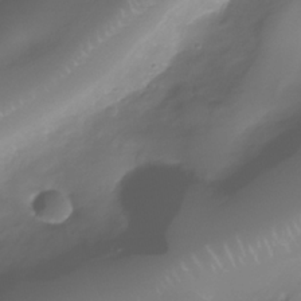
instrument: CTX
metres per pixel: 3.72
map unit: Nhe
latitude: -37.4265
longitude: -113.8772
